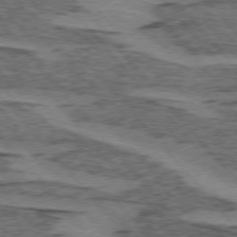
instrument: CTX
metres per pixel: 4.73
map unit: lApd
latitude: 74.7813
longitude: -77.8583
